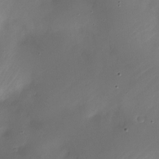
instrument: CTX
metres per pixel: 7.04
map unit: Nhe
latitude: -19.2565
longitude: 144.4818
